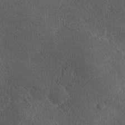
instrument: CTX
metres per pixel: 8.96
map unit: Ave
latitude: 0.2144
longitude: -113.9339
